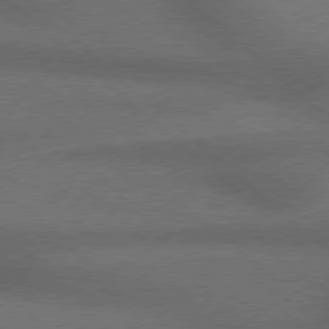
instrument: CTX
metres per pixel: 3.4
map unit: Hpe
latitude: 77.6505
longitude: -157.5749
